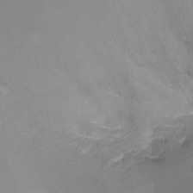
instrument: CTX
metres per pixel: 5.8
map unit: Nhu
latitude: -8.3873
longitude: -50.5734
